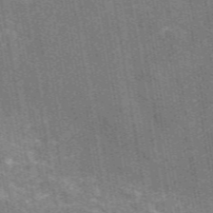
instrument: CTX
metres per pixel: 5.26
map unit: eAb
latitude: 50.2333
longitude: 116.1227
